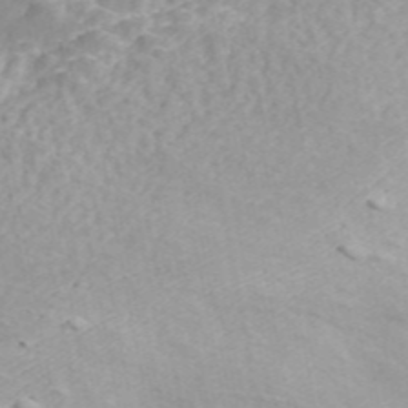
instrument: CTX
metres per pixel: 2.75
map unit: ANa
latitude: 46.1578
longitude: 23.4077
